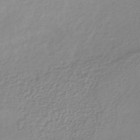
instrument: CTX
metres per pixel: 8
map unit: lHb
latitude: -40.6896
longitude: 68.1983
